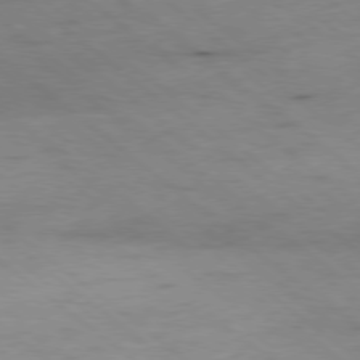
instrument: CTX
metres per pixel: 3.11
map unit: Hpe
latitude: -78.9919
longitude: 11.0109
